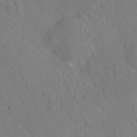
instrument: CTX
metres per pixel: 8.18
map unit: Ht
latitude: -10.0094
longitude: -23.3293
